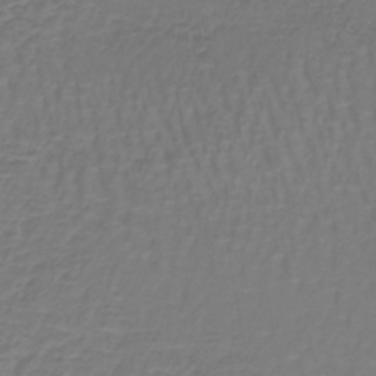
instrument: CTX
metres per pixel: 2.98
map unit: lHb
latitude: -41.9178
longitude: 57.2376
